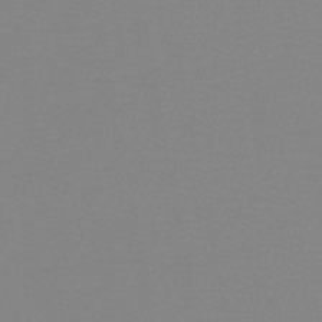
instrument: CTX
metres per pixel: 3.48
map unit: lHb
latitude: -40.8219
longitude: 63.8422
